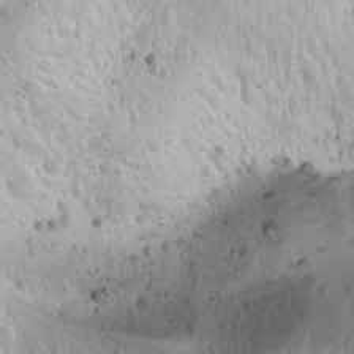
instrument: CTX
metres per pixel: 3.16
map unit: Nhu
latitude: -4.4440
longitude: -86.2522
